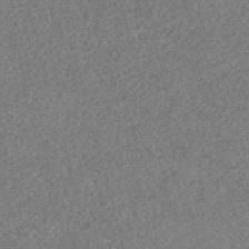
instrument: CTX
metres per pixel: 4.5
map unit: eHh
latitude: -54.7463
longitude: -89.0459
